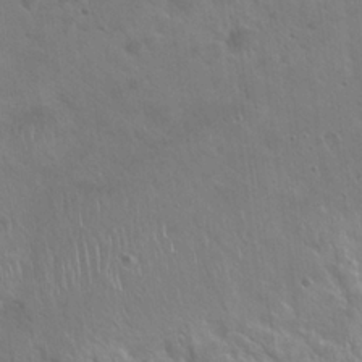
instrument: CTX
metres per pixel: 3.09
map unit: Hto
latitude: 20.4412
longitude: -54.4601
